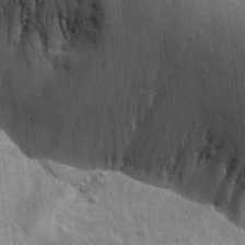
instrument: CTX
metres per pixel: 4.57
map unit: lAvf
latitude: 15.7828
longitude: -128.0822
